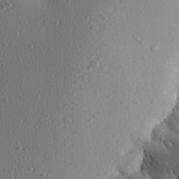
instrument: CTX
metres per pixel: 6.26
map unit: Aa
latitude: 27.5182
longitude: -144.6868
